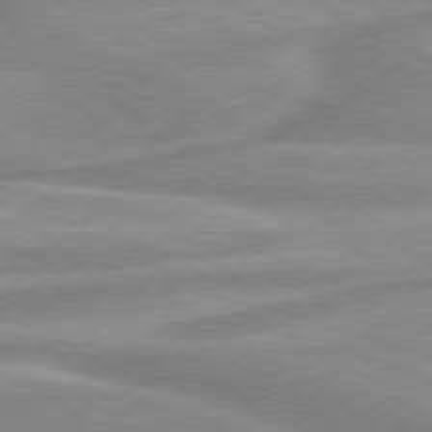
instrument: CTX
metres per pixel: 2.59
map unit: lApd
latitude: 80.3467
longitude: -174.3845
